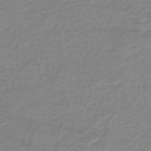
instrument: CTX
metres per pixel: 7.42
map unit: eHb
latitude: -36.4440
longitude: 74.7086
